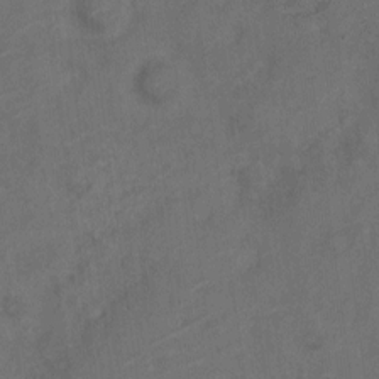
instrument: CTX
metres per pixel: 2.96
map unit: Nve
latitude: -19.3888
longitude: 108.4629
